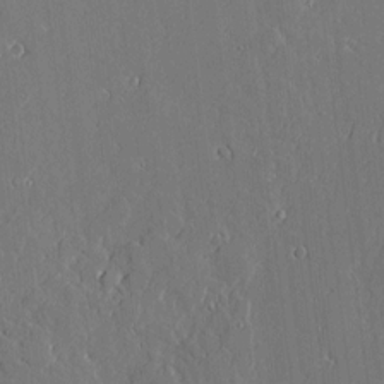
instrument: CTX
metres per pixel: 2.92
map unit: Aa
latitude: 10.1200
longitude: -129.7638
